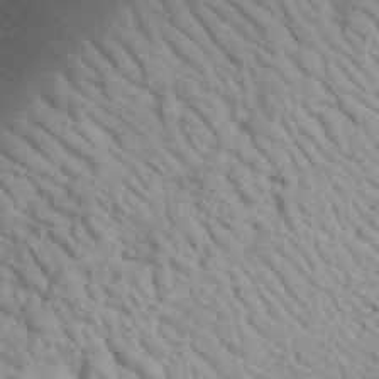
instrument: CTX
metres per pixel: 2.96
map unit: eHh
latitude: 34.8191
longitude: -78.1011
